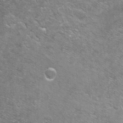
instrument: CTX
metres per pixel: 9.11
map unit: Ht
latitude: -5.9556
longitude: -36.4223
